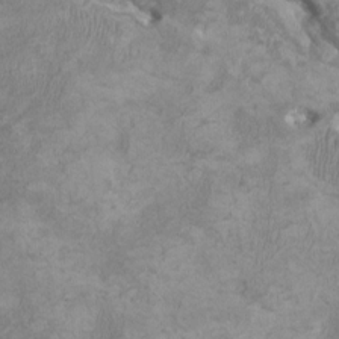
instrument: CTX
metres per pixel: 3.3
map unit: HNhu
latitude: 3.4804
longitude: -3.4804
